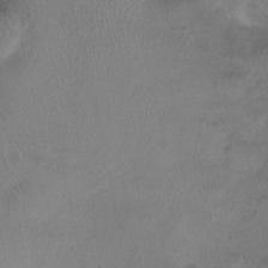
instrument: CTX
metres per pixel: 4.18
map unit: Nhu
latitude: 1.1970
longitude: -15.9717
